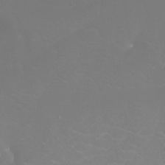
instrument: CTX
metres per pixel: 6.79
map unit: Htu
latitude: -4.2928
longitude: -88.0444
